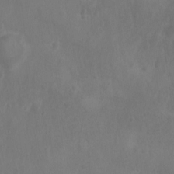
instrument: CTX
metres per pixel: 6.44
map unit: Nhu
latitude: 6.3278
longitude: -19.5560
